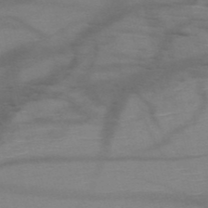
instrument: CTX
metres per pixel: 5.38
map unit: HNb
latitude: -51.3132
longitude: -46.0822
